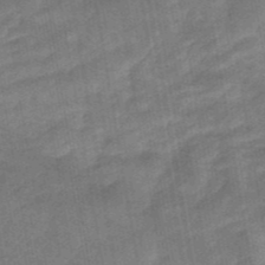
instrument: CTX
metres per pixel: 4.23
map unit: eHb
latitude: -40.1606
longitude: 82.8408
